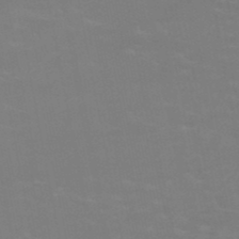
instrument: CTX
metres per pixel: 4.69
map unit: HNb
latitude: -49.3321
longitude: -46.8569
